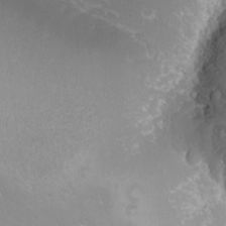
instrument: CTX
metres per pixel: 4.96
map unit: eHh
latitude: -10.9731
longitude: -65.6505
